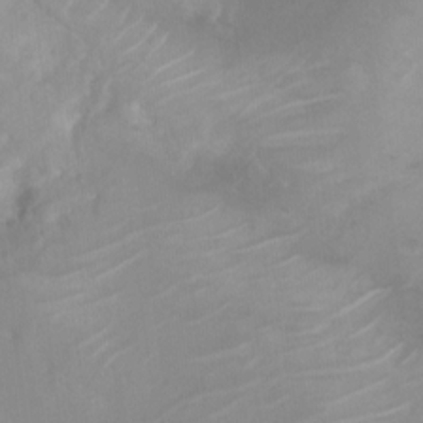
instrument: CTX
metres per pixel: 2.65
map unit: Nhu
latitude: 3.1025
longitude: -24.6679
